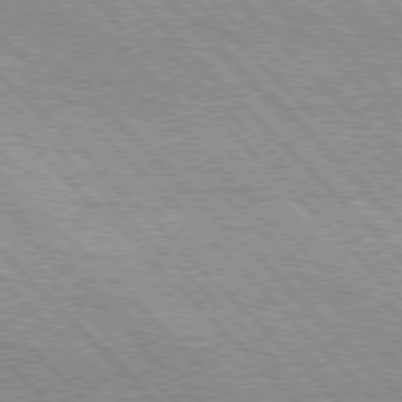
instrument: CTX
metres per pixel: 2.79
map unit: lApd
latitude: 76.6112
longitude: -73.8395
